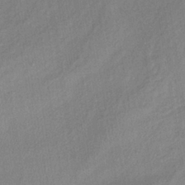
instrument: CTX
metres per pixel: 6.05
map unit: lHb
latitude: -36.2361
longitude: 70.9920
